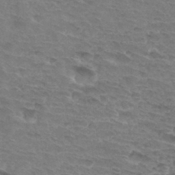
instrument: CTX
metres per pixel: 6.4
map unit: Hto
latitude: 33.7261
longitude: -45.5560
